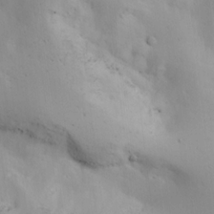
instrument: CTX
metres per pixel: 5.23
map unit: lAa
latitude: 20.4979
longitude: -138.3089
